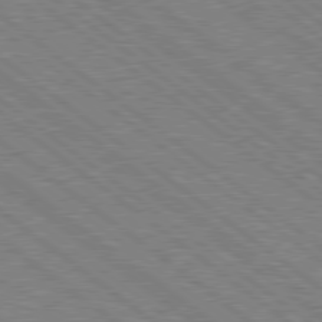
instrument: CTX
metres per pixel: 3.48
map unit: Hpe
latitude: 78.7247
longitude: -171.0836
